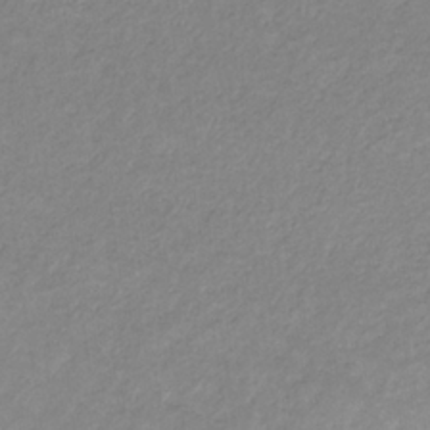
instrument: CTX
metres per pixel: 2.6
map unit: eHb
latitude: -31.7288
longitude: 68.4817
